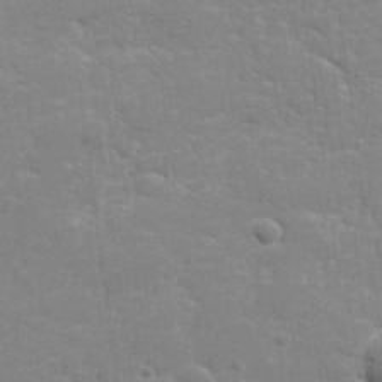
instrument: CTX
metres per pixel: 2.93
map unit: lHvf
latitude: 24.4601
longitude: 142.2739
